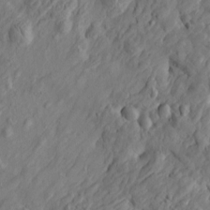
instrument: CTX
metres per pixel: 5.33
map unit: Htu
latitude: -3.9556
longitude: 157.1620
